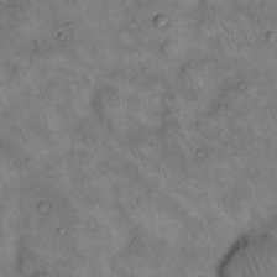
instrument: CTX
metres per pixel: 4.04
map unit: eHh
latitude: 14.7058
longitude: -65.0647
